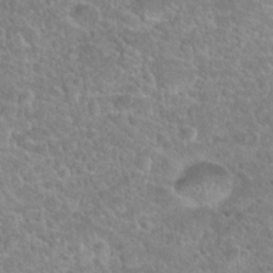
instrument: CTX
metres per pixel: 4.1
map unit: Hto
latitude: 24.3845
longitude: -49.5938
